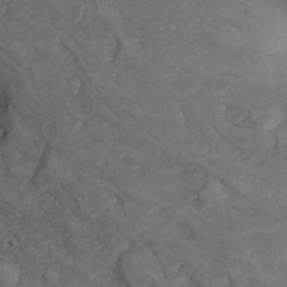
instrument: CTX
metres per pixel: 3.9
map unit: Hve
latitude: 33.5371
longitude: 149.7289
